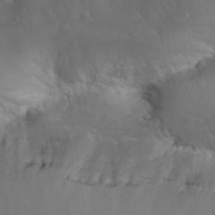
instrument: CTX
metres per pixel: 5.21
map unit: Nhu
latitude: 28.5546
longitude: -65.9717
